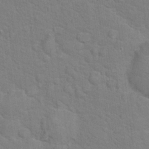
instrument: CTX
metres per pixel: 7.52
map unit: Hto
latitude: 16.8191
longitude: -38.2711
